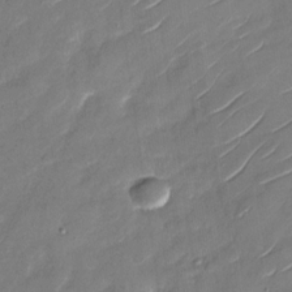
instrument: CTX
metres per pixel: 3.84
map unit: Nhu
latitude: -29.2943
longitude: -73.5372
